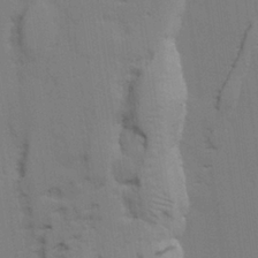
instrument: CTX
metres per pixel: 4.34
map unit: lAvf
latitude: 27.3293
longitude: -108.7057
